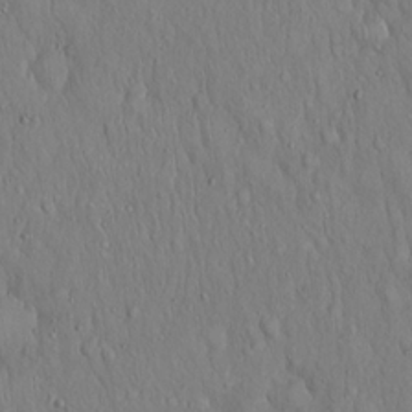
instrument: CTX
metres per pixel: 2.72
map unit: Hto
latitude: 18.3089
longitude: -60.2900
